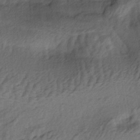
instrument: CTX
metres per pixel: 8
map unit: lAa
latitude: -4.8975
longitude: -123.5182
